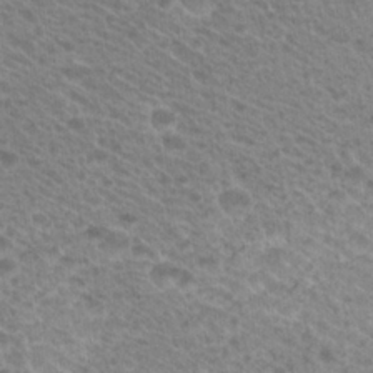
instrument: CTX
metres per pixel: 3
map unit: Hto
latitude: 21.9528
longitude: -37.7828
